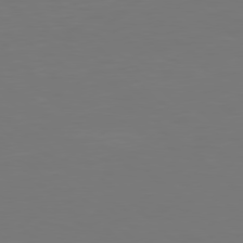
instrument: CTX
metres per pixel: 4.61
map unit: Hpe
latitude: 78.0255
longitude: -121.5371
